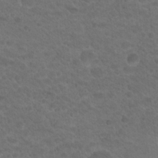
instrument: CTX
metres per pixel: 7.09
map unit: Hto
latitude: 19.7638
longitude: -38.1767
